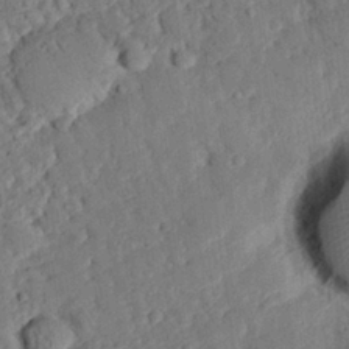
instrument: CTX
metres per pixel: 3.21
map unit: eHh
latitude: 26.0633
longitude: -81.1970
